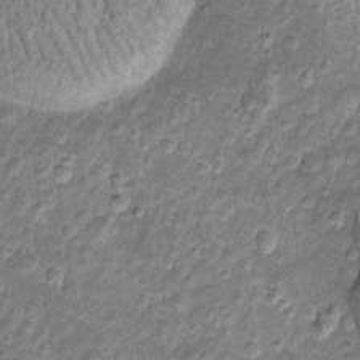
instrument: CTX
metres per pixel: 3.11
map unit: Htu
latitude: -5.1620
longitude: 157.6533
